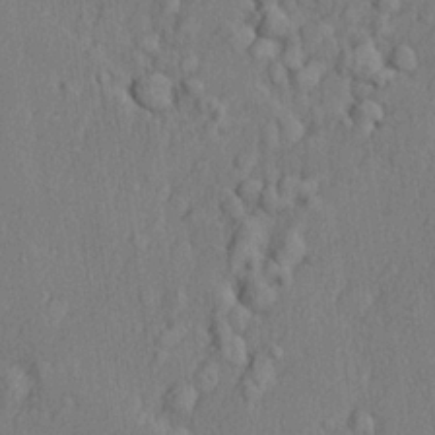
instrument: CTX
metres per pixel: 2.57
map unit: lHvf
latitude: 22.0444
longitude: 142.4251
